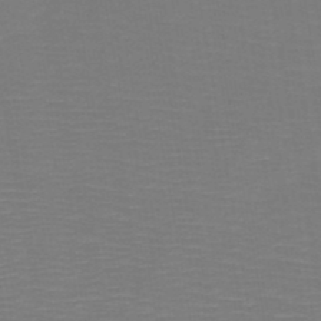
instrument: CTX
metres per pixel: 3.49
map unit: HNb
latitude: -48.9164
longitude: -44.8947
